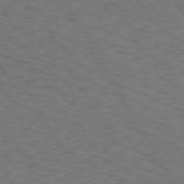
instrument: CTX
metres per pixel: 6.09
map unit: Hpe
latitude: 72.5357
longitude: -129.1781
